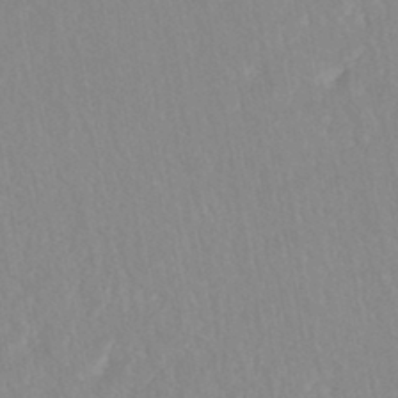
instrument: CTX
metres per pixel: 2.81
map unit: ANa
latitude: -44.7463
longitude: 104.2550
